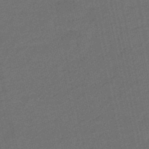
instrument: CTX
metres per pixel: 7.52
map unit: eHb
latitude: -47.6344
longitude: 87.6155
